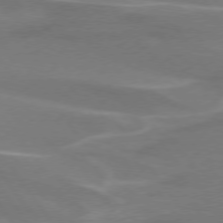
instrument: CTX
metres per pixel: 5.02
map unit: lApd
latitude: 75.0458
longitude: -61.8961
